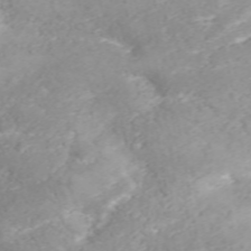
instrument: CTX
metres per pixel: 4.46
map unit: ANa
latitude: 40.9891
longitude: 33.8045
